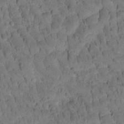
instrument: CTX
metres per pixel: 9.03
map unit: Htu
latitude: -3.0108
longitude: 172.1606
